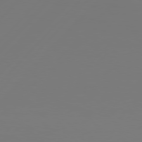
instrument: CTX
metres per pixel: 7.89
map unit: Hpe
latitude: 76.7246
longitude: -137.7450
